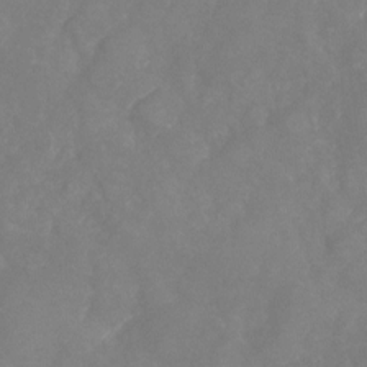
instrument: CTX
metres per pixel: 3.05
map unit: Nhu
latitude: -23.8423
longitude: -57.1970
